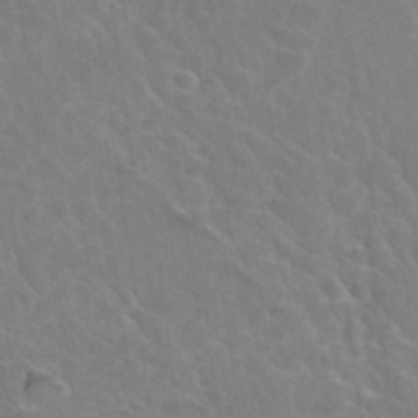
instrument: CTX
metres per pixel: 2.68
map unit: Hto
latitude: 35.5749
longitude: -46.2523
